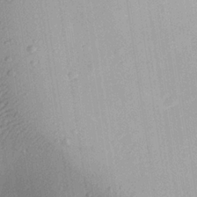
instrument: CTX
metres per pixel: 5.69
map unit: Aa
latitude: 26.5168
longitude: -135.8961
